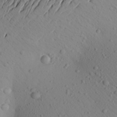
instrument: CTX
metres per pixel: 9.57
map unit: Aa
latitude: 23.1214
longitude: -146.9514
